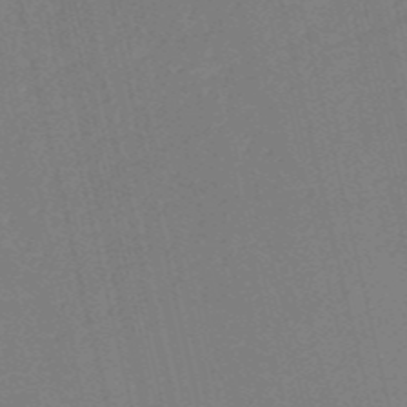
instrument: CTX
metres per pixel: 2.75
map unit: HNb
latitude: -54.5763
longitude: -39.8583
